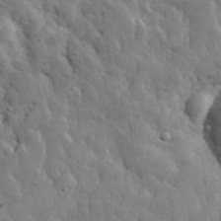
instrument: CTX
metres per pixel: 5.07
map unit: eHh
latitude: 32.6490
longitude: -79.4238
